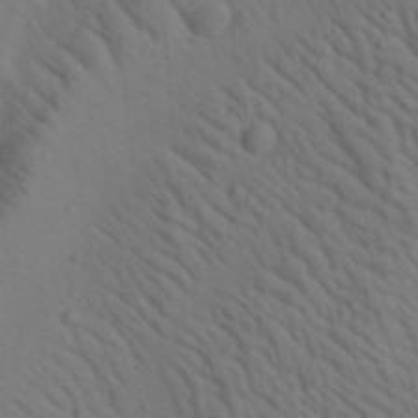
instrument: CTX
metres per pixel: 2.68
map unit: Aa
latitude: 22.6490
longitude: -138.6301
